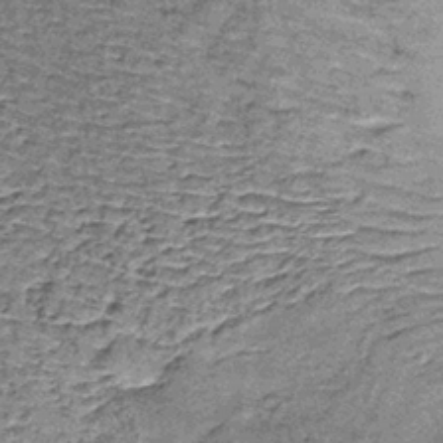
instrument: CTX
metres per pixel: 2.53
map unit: lHb
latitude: -38.4251
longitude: 65.0865
